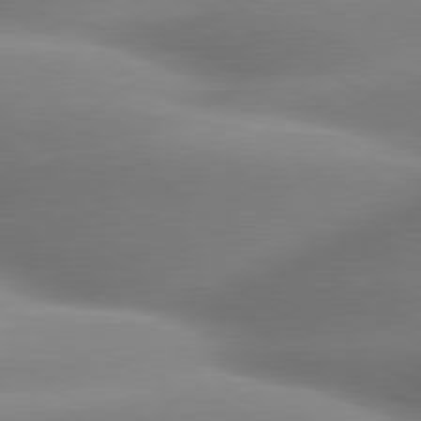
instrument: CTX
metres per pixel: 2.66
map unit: lApd
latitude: 80.1011
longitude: -158.3467
